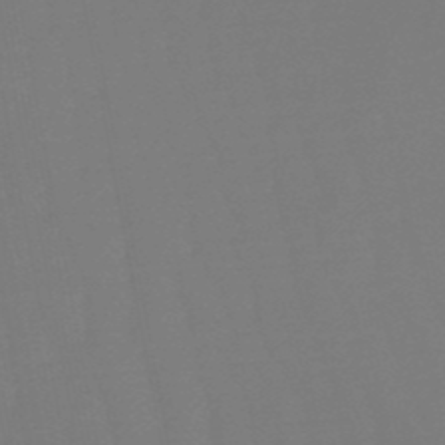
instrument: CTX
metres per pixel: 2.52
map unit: eHb
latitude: -50.9353
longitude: 74.4251
